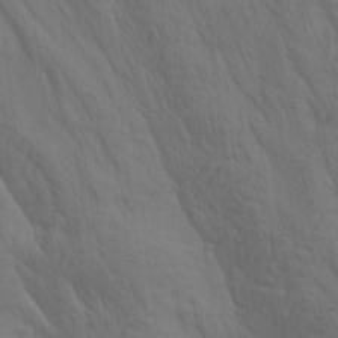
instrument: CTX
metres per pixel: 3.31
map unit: lAa
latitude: 21.8584
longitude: -138.2711
